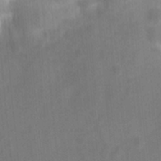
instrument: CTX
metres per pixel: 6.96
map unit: eHh
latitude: 4.7813
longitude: -73.8206
